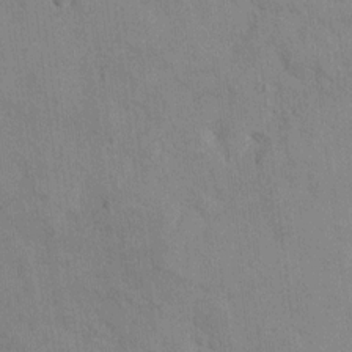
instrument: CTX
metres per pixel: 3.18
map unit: HNhu
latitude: 8.5357
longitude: -3.4426
